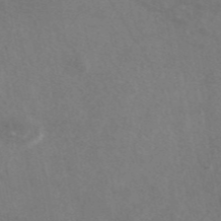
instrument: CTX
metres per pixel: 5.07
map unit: eAb
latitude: 47.1215
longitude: 117.0864
